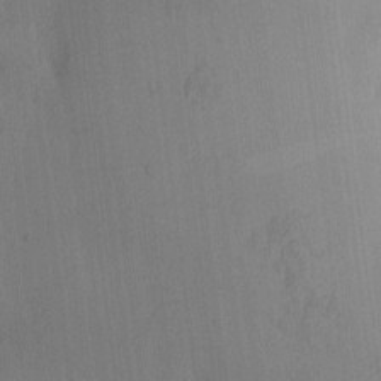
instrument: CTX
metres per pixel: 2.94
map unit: eHh
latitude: -2.9352
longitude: 17.4077
